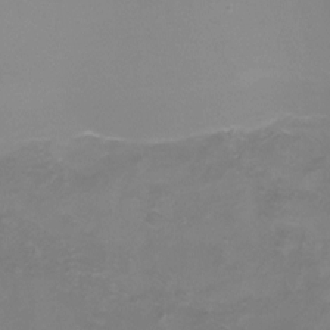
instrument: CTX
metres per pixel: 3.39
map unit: Nhu
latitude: -17.2565
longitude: -48.9325
